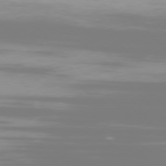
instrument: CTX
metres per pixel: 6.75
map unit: Ap
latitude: -77.1809
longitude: -72.8191
